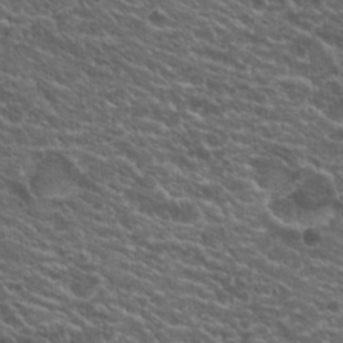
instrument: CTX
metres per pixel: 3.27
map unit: Hto
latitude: 19.6127
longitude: -36.2523
